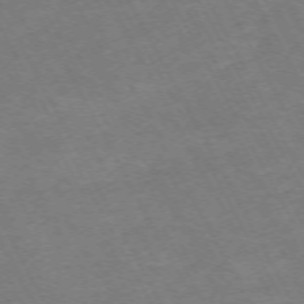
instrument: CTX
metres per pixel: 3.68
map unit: Hpe
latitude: -71.7478
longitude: 8.5385
